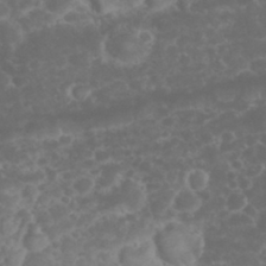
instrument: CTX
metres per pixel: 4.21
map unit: eHh
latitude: 32.4790
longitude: -62.2901
